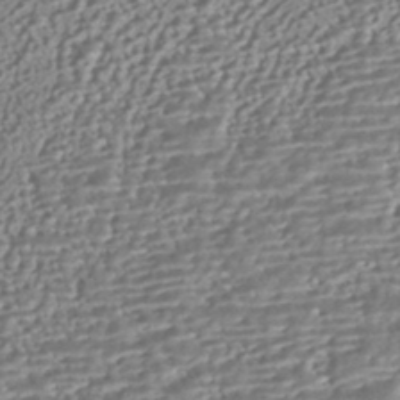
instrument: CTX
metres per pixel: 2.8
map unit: HNhu
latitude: -43.1998
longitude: 100.2928
